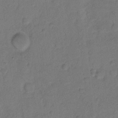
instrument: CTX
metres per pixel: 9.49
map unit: Hto
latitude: 7.4615
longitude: -61.7638
